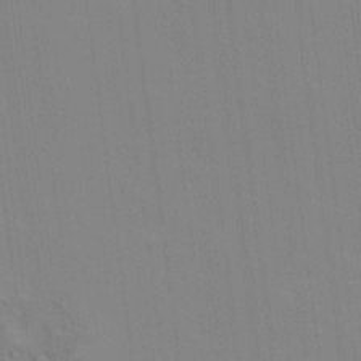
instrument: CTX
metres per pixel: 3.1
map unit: Ave
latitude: 16.0633
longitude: -138.4223
